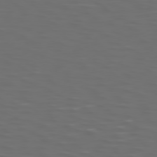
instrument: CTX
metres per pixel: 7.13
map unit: Hpe
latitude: 74.5735
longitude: -125.6316
